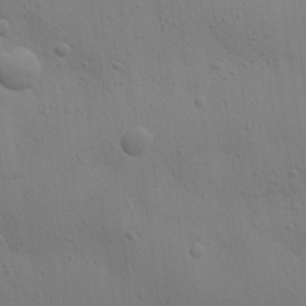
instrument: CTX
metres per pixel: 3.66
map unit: Aa
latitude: 25.7638
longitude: -142.6113
